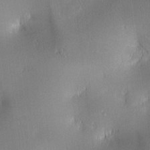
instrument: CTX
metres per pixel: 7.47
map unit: lAa
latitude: 2.4412
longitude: -117.3860
